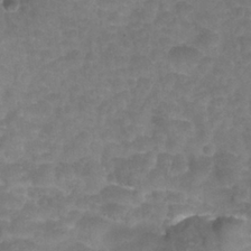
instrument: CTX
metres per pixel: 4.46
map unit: Nhu
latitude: 25.0269
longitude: -53.5182
